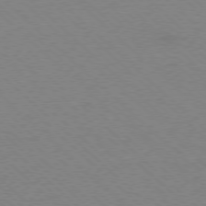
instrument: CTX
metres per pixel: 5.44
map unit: Ap
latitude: -78.2361
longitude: -62.3845
